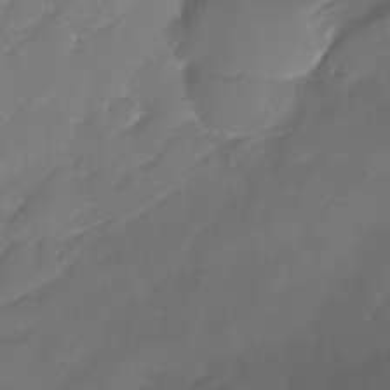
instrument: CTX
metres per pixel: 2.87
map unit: Nhe
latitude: -32.6141
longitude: -93.7260
